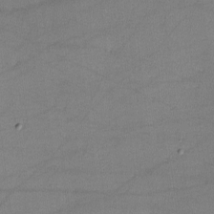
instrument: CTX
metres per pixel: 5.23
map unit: lHvf
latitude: -10.8786
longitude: -100.9892
